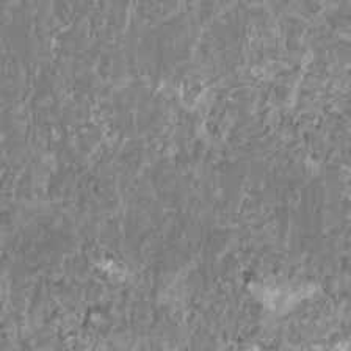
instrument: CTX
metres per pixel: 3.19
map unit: HNhu
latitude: 0.2900
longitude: 5.8422
